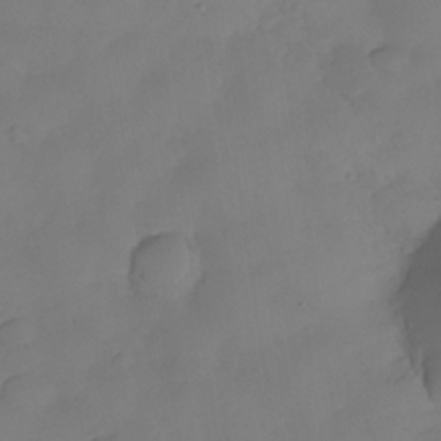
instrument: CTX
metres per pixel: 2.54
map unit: Nhe
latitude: -33.8234
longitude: -143.2348
